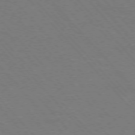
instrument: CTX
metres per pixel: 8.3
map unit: Hpe
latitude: -76.5385
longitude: -12.8569
